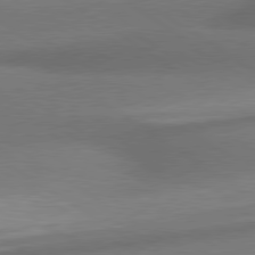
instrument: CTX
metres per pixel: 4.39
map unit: lApd
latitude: 79.4994
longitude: -154.5357
